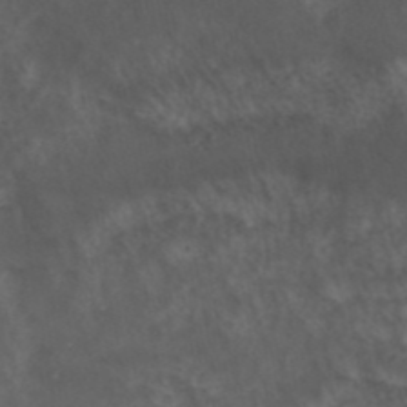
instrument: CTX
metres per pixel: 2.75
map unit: ANa
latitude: 43.3482
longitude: 23.6533
